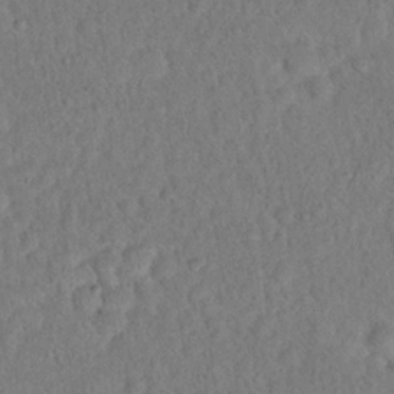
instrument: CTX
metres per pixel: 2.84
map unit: eHh
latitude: 19.5938
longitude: -62.8380
